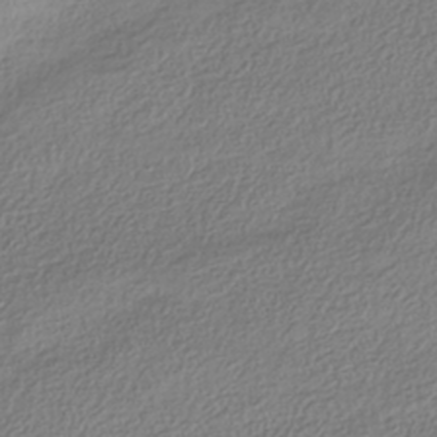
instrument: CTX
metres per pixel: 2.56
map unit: HNhu
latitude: -40.5385
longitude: 102.0661
